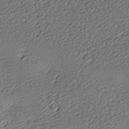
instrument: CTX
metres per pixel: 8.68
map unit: lAa
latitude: -10.1228
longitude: -126.1767
